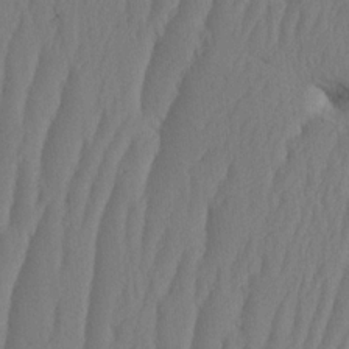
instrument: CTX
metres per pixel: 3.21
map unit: HNhu
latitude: -1.8045
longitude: 14.0850
